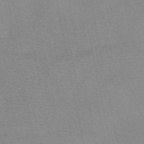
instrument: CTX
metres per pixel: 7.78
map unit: eAb
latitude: 48.8758
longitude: 104.6140
